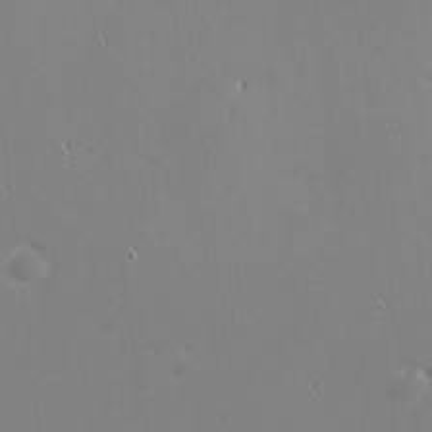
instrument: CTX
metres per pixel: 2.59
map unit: eHh
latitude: -2.5951
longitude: -80.8002
